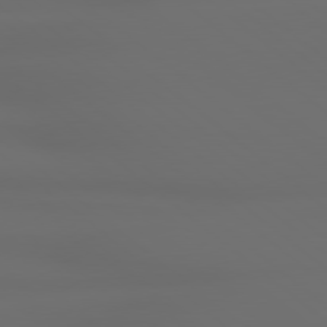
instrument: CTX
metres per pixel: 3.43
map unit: Hpe
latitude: 78.6680
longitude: -133.4804
